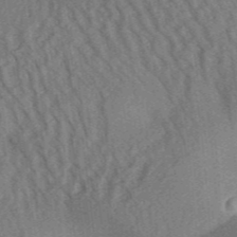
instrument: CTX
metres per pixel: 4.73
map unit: Aa
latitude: 31.3104
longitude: -141.9150
